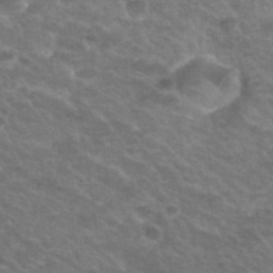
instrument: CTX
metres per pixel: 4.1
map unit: Hto
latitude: 32.3467
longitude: -50.5356
